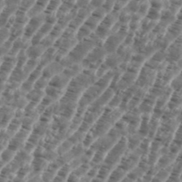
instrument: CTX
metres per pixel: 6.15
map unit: eHh
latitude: 35.6505
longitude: -135.6127
